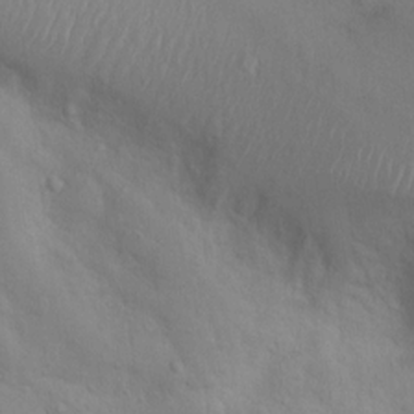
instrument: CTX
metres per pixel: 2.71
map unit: Nhu
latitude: 11.0648
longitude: -26.4412
